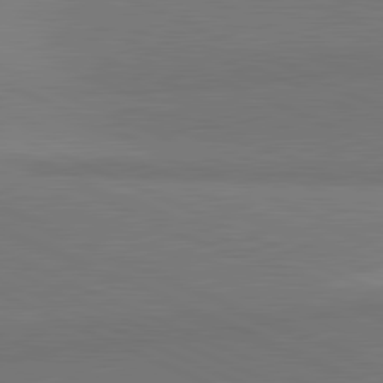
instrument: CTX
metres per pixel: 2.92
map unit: lApd
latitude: 81.7450
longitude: 150.2362
